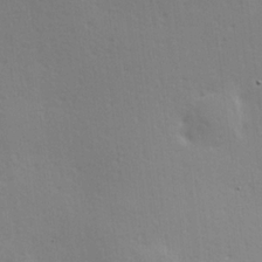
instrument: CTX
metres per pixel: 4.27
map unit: Hve
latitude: 18.5168
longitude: 149.4266
